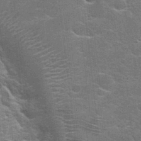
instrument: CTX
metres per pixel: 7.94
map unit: Hto
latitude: 23.6505
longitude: -47.2915
